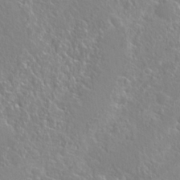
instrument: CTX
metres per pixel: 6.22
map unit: Hto
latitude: 22.9703
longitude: -40.4789
